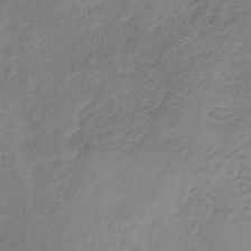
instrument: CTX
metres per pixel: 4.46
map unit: HNb
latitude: -33.5022
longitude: 56.0850
